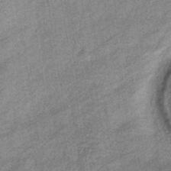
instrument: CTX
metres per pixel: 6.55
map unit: eHb
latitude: -38.4440
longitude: 79.1998
